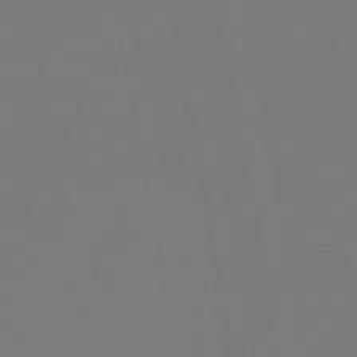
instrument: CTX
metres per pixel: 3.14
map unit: lHb
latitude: -47.0675
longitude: 69.1053
